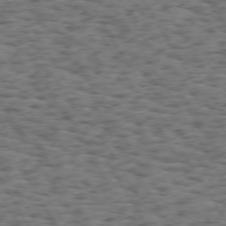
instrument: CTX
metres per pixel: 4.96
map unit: Hpe
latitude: 73.3860
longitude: -139.7827
